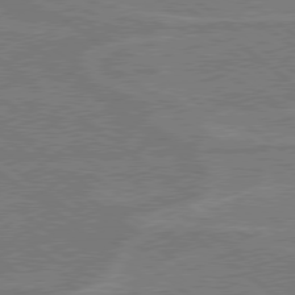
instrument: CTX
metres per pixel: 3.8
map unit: Hpe
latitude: 78.5357
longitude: -129.8961
